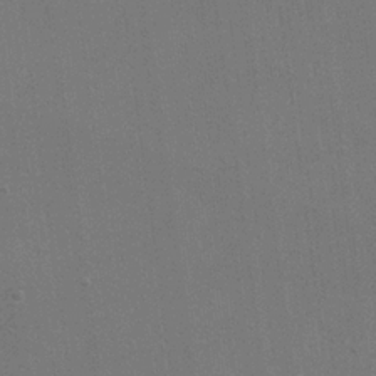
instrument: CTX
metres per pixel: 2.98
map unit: eHh
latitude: 20.0633
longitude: -68.2523
